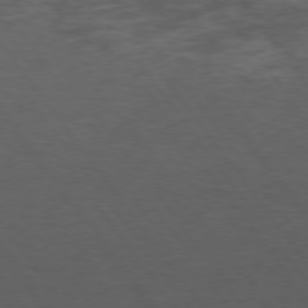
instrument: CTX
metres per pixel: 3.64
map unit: Hpe
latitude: 75.0081
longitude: -141.1025
